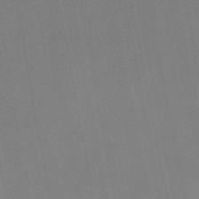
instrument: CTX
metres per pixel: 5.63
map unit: Nve
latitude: -58.1038
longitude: 50.3873
